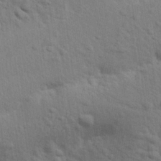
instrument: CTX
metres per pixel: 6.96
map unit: eHh
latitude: 24.5734
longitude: -79.2348
